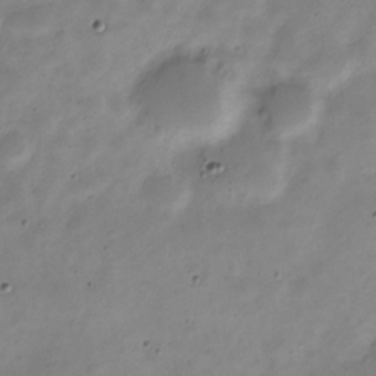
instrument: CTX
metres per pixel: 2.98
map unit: Nve
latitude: -23.4077
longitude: 105.6344
